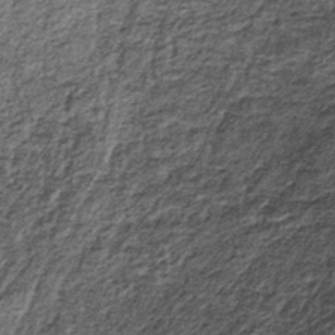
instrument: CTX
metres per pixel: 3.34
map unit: lHb
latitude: -38.1605
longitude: 66.3118
